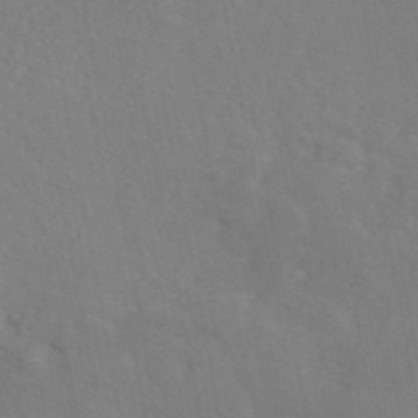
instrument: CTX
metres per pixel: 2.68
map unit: eAb
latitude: 46.0255
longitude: 112.4629
